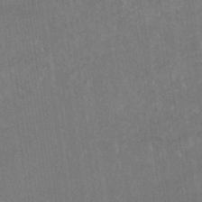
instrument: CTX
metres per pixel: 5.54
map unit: HNhu
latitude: -42.1794
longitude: 94.3117
